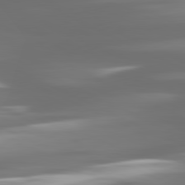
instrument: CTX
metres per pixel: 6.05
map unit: lApd
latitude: 81.1025
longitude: -139.7827
